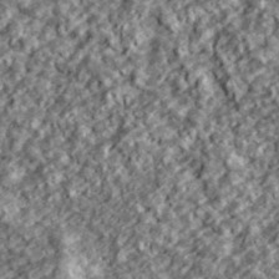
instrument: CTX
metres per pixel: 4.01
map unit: lHvf
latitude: 39.0836
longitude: -89.7639
